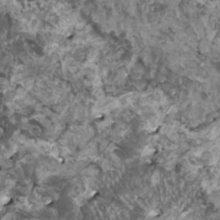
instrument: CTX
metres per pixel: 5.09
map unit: HNhu
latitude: 0.8002
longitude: 5.4454
